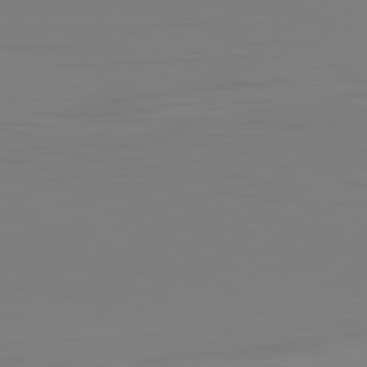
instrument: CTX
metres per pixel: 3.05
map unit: Hpe
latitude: -82.4440
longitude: 8.7652
